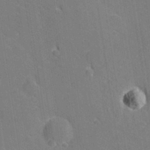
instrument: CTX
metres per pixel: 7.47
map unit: lHvf
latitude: 27.0648
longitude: 143.5777
